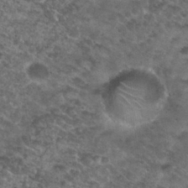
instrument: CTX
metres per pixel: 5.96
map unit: Nhu
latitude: 29.4237
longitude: -49.7261
